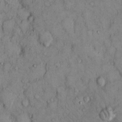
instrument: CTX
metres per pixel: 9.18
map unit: Hto
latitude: 11.4993
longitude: -60.2711
